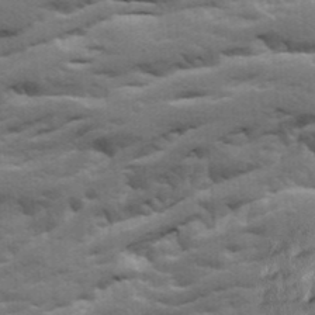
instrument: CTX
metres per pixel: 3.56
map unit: Ave
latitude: 19.4615
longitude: -129.7261
